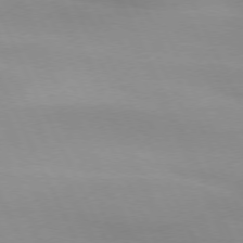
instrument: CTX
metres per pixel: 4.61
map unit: lApd
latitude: 73.2726
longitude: -48.2334
